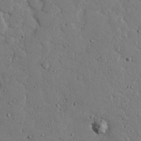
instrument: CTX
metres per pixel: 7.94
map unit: Nhu
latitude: 24.8757
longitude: -72.7436
